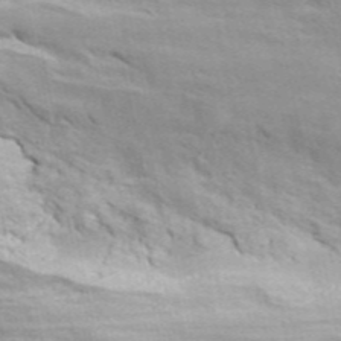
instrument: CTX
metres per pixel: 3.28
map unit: ANa
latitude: 46.5546
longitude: -84.3467
